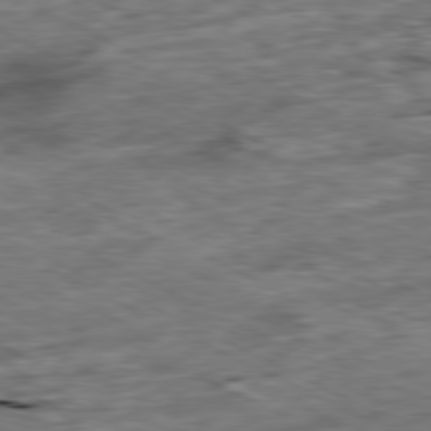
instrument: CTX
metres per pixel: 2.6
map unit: Ap
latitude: -80.5952
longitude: -91.5371
